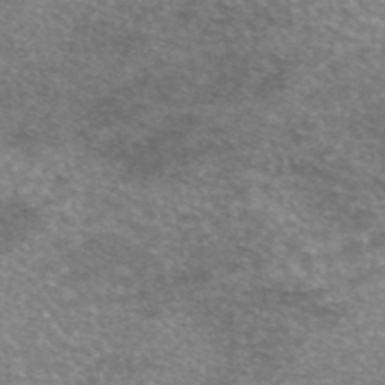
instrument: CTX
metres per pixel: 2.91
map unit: eAb
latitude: 45.7260
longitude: 102.7274
